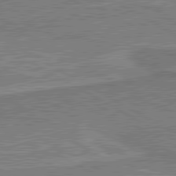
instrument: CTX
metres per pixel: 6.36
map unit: lApd
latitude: 80.6679
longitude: 144.6896
